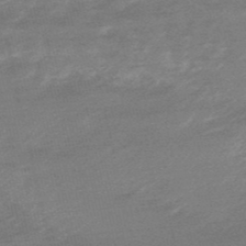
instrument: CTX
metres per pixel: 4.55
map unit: lHb
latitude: -48.3684
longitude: 83.2376
